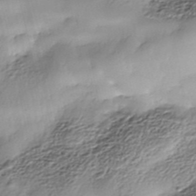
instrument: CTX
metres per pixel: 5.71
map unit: Nhe
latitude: -38.3684
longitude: -148.9136
